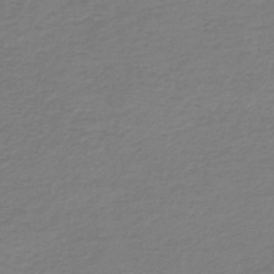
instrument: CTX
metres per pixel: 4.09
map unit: HNb
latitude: -47.1053
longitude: 52.3306
